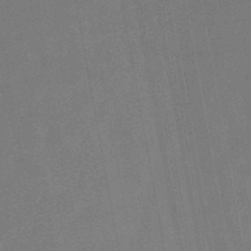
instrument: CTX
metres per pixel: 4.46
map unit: lHb
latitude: -47.0486
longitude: 68.2550
